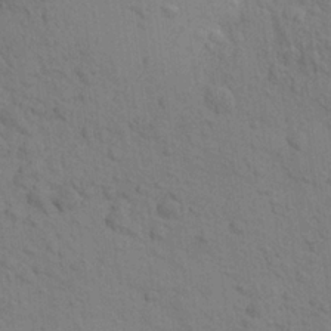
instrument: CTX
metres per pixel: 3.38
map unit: Aa
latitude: 23.5938
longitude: -148.4412
